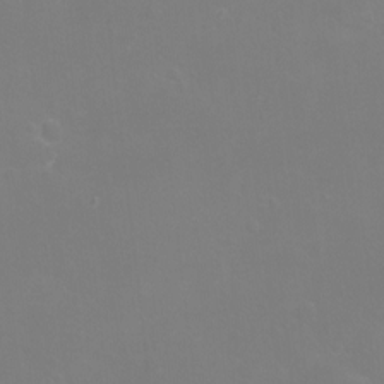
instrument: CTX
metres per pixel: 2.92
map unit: eHh
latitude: -12.2929
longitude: -60.0822
